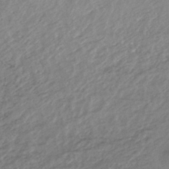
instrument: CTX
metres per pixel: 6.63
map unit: HNhu
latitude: -44.2551
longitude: 95.5588
